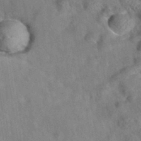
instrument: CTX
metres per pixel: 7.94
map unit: eAb
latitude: 34.9324
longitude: 108.7463
